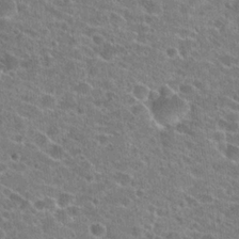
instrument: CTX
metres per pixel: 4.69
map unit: Hto
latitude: 23.2726
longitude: -43.4804
